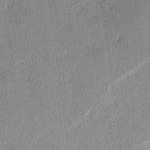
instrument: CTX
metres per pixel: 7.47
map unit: Nhu
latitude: 2.4223
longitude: -77.1781
